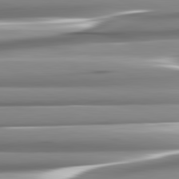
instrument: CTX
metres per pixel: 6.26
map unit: lApd
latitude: 82.4790
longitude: -140.7057
